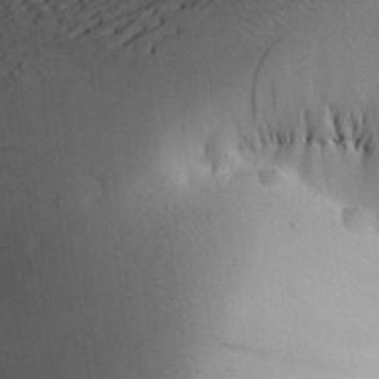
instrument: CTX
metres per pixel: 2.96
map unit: Aa
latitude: 26.6113
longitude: -142.8191
